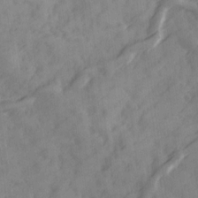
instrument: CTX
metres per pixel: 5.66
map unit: Ave
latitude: 19.0080
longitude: -131.7828
